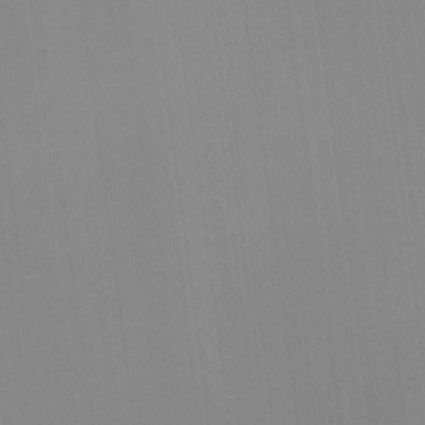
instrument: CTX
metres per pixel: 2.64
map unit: Hto
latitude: -11.3132
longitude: -37.9906
